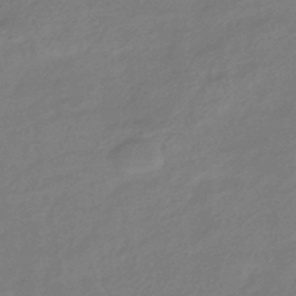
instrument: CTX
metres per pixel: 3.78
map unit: HNhu
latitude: -43.4643
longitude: 89.7099
